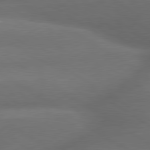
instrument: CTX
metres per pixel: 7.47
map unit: lApd
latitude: 79.7261
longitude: -154.8569
